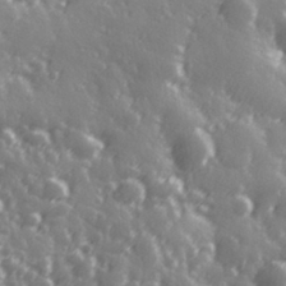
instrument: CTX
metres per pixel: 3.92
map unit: Hve
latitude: 28.1200
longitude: 147.0675
